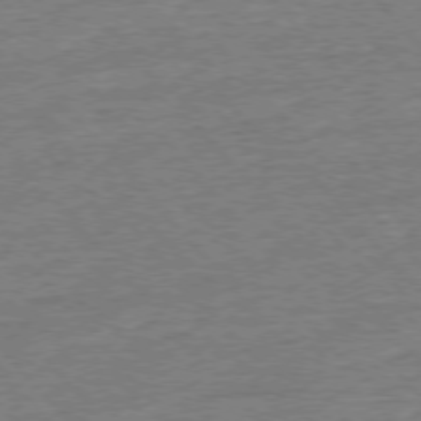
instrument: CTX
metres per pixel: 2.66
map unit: Ap
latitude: -77.2754
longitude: -96.1578
